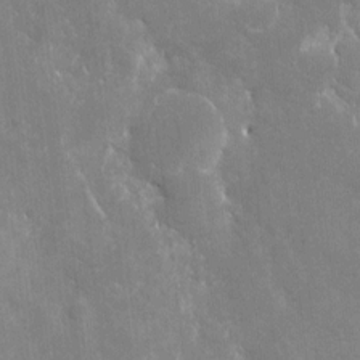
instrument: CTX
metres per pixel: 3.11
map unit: eHh
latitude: 5.9339
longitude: -69.9717
